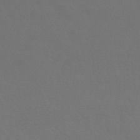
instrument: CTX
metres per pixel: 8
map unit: HNhu
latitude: -43.5588
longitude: 94.1605
